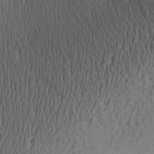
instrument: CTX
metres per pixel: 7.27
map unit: Aa
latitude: 27.4993
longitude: -136.3090
